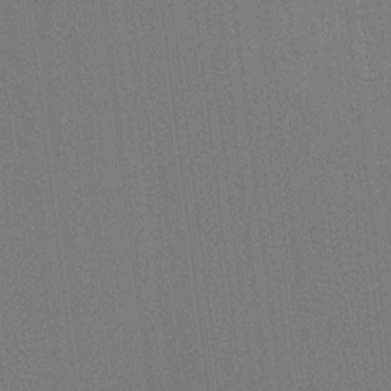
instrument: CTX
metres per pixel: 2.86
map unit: Ht
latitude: -10.9731
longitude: -38.7435
